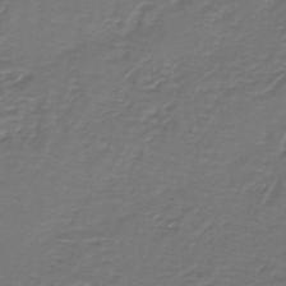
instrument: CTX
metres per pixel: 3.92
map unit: lHb
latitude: -43.2753
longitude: 57.1053
